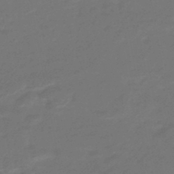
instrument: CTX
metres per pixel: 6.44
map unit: HNhu
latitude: -46.2361
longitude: 90.2929
